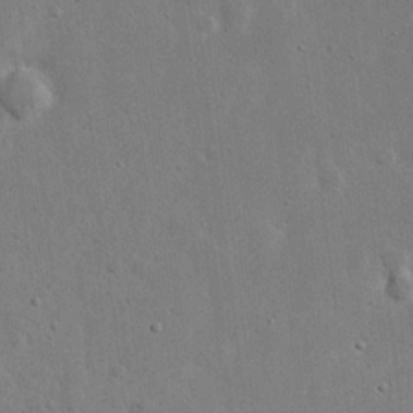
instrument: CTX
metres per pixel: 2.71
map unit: eHh
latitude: 19.8583
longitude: -71.2348
